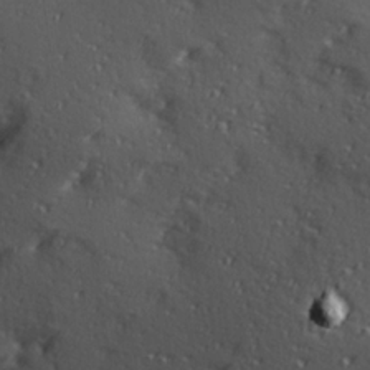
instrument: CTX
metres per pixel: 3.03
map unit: Hve
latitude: 24.4790
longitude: -96.6112
